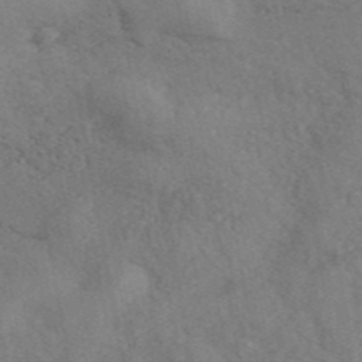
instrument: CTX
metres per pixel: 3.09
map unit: ANa
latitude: 42.3845
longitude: 56.2172
